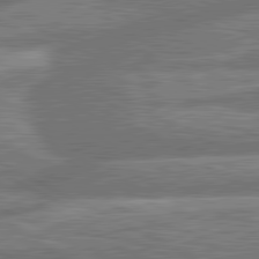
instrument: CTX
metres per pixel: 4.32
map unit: lApd
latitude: 81.2159
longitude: -166.3467
